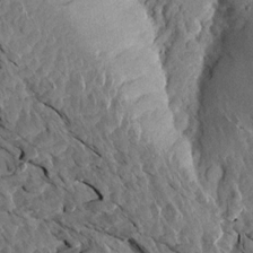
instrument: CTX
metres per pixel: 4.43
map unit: Aa
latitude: 14.0633
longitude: -140.3467
